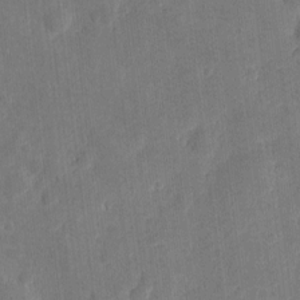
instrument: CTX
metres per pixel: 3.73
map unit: eHh
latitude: 4.2145
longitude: -73.1404
